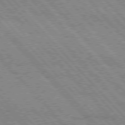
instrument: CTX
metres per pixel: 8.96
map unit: Hpe
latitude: 76.2522
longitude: -150.9891
